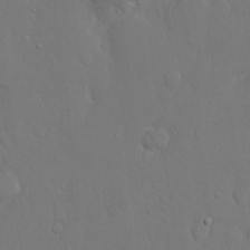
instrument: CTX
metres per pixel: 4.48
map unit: eHh
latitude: 15.9151
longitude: -71.4237
